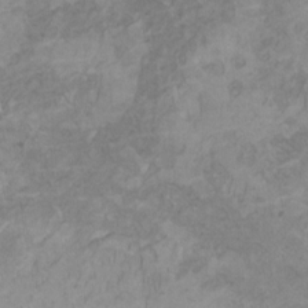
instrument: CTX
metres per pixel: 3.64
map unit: HNhu
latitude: 2.2522
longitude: -2.2144
